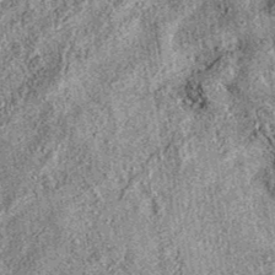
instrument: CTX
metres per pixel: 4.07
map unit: eAb
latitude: 37.2915
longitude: 111.5777
